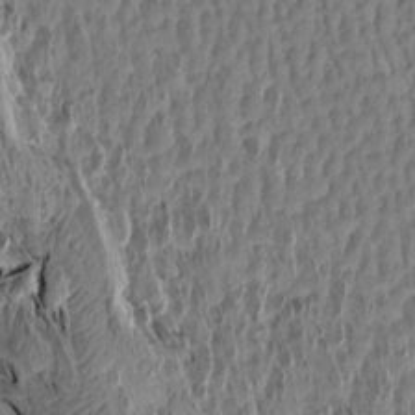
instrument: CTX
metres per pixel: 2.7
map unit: Aa
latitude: 14.0822
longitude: -144.1011
